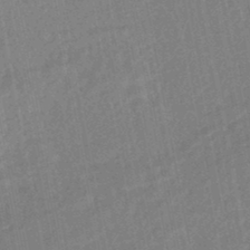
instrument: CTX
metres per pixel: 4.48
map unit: HNhu
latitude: -46.8408
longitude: 99.0108
